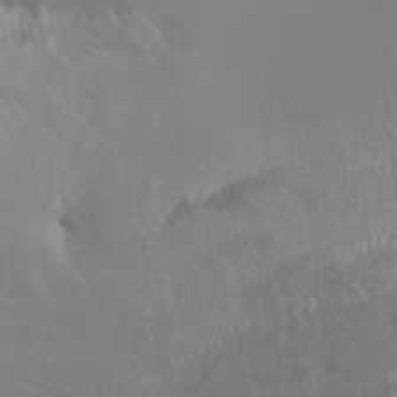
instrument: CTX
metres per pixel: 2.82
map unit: HNhu
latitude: 3.4993
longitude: 8.0283
